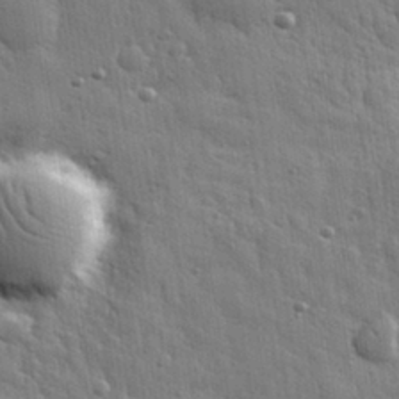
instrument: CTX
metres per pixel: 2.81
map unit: eHh
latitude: 31.3671
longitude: -79.1781
